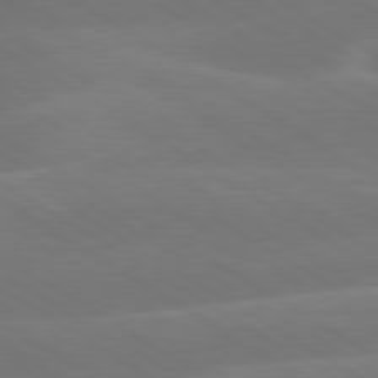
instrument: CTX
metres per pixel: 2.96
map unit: lApd
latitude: 79.9339
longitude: -143.3671
